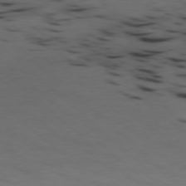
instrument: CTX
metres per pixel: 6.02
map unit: Hpe
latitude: -78.1605
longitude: -18.9513
